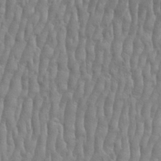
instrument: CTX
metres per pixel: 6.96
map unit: eHh
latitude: 33.4426
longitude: -140.9135
